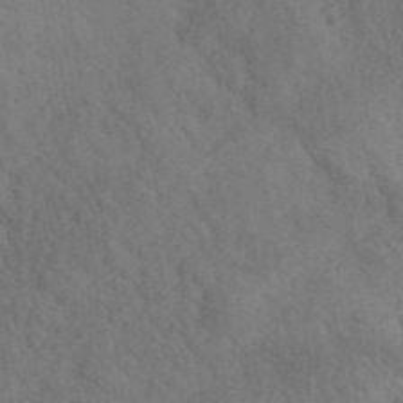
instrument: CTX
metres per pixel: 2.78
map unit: ANa
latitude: 42.2145
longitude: 52.2928
